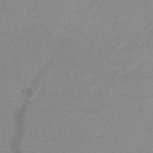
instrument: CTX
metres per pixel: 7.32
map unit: HNb
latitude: -49.2754
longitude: -43.6316
